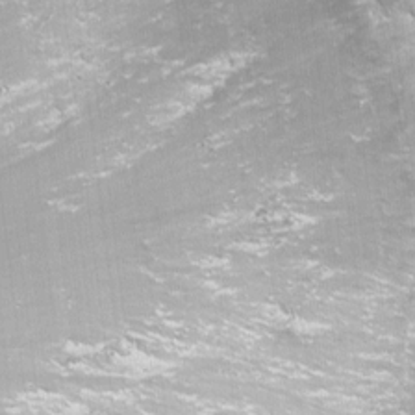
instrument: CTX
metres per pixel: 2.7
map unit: Nhu
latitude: -11.8234
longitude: -62.4979
